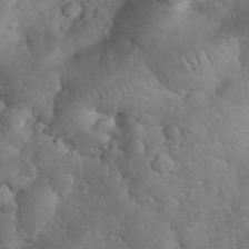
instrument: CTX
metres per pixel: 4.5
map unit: eHh
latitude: 33.8961
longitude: -66.9891
